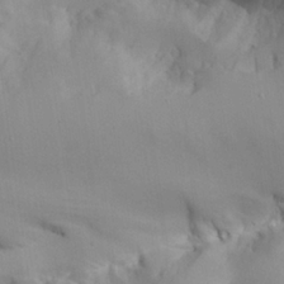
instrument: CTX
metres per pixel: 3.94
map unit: Aa
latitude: 24.9513
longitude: -128.0255
